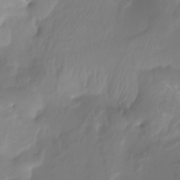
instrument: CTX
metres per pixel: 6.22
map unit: Htu
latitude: -13.1242
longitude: -49.6505
